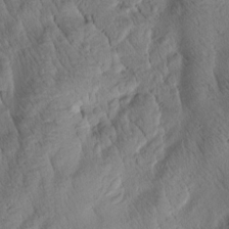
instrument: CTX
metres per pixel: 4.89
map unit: Htu
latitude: -2.8974
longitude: 169.6532
